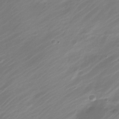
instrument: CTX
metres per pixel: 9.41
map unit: Nve
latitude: -21.0108
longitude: 106.8219
